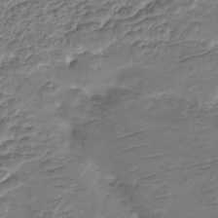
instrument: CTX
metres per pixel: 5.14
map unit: HNhu
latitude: -21.4076
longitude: 84.8785
